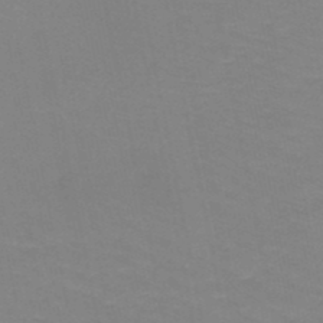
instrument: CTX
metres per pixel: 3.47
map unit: HNb
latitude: -49.1431
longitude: -49.1214
